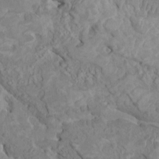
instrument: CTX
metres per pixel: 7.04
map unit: HNhu
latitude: 4.4601
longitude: -3.6505
